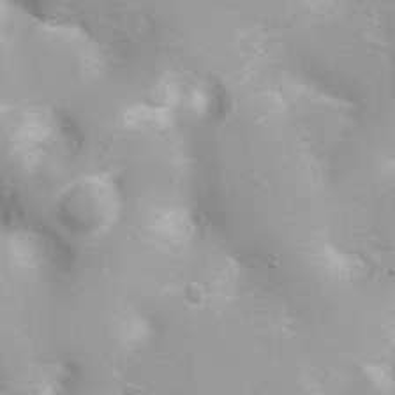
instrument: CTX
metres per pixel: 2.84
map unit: Nhu
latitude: 3.9717
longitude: -26.3845
